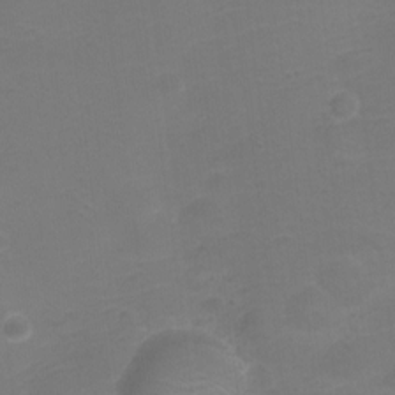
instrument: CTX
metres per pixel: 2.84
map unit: HNhu
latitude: -20.9352
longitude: 84.3684
